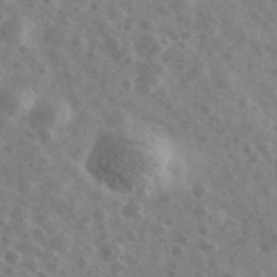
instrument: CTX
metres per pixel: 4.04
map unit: Ave
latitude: 39.2915
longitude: -106.7246
